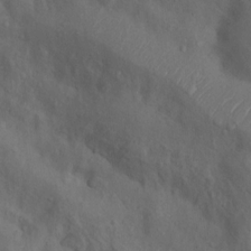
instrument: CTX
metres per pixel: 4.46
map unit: Nhu
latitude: 10.4223
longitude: -26.3278
